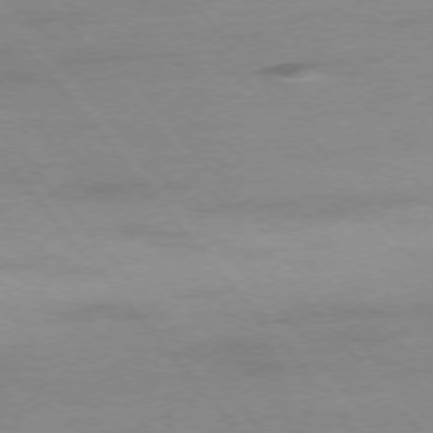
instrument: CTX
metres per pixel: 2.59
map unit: Ap
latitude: -76.0850
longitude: -81.7827
